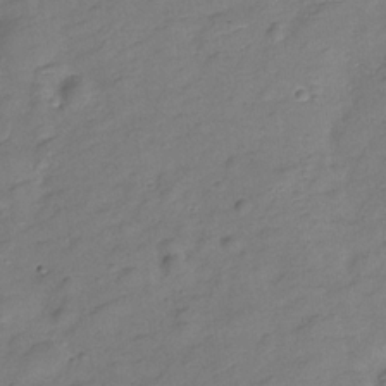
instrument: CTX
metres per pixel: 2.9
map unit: Hve
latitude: -28.2362
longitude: 92.4818
